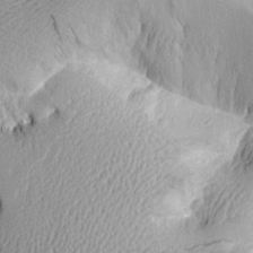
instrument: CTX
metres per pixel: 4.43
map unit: Aa
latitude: 11.3104
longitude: -127.6883
